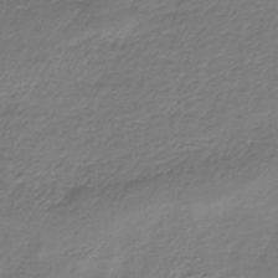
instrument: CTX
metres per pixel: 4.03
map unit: lHb
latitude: -42.3117
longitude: 72.4062
